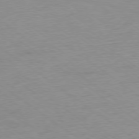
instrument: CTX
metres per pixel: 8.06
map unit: Ap
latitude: -78.8408
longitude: -96.5735
